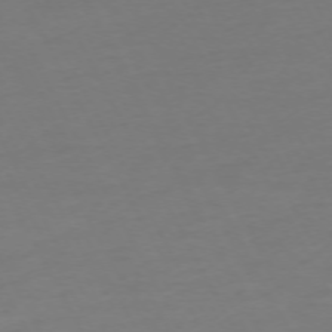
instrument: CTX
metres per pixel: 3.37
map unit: Ap
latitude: -74.3496
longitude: -69.8017
